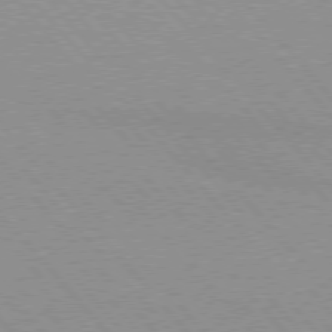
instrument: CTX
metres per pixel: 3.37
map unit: lApd
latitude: 76.1200
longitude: -86.2522
